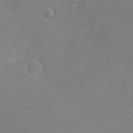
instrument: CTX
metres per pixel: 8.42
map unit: eHh
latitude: -6.4062
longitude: -79.0270
